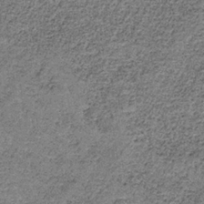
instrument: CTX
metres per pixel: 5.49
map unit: HNb
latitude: -35.4832
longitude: 53.2376
